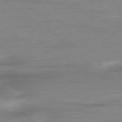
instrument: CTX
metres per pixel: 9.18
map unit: Ap
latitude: -77.6344
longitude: -70.8569
